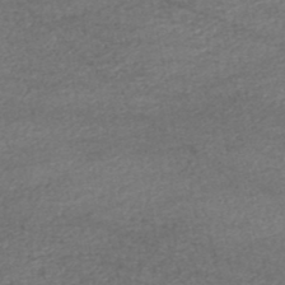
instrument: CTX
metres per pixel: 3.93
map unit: HNhu
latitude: -48.1795
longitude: 102.9164
